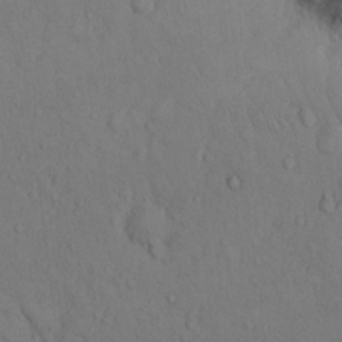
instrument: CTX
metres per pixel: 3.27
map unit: Hto
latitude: 14.1767
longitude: -61.8961
